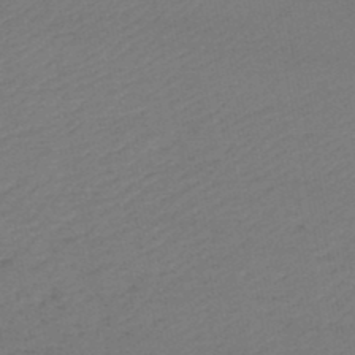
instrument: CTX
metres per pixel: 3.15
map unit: HNb
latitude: -47.5966
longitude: 58.2928
